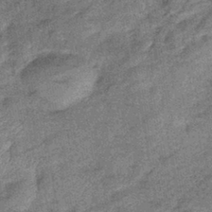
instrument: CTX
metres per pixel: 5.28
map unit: eHb
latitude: -39.5399
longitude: 79.5021
